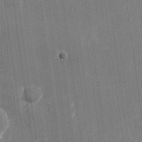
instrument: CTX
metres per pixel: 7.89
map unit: Nhu
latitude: -27.8611
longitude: -78.5924
